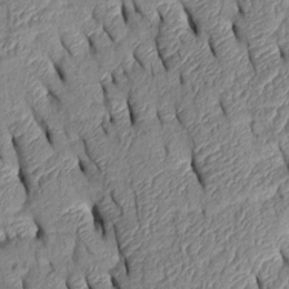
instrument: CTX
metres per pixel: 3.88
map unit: Htu
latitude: 1.6882
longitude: 149.3510
